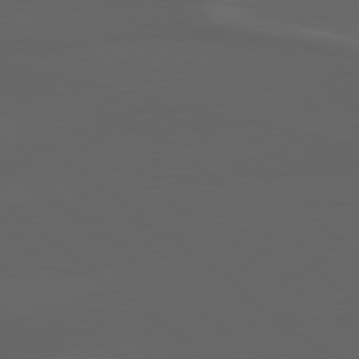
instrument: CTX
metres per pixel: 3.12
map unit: lApd
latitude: 79.1970
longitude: -165.9339
